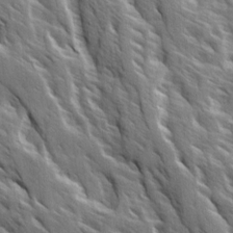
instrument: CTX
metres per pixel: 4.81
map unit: Ave
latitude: 14.9892
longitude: -131.9528
